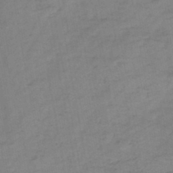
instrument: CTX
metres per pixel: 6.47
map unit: HNb
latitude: -46.6140
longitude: -38.6490
